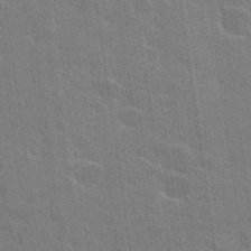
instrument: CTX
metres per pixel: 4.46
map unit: Hto
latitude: 26.4223
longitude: -43.4615
